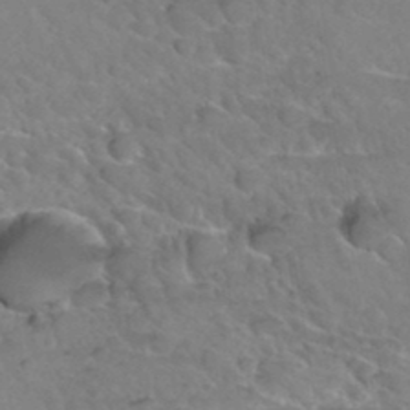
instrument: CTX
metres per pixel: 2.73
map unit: Hto
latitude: 35.9339
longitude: -47.1026
